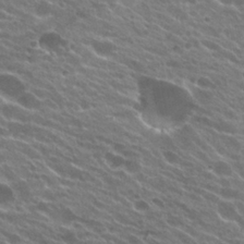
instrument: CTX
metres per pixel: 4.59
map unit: Hto
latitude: 24.4790
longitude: -37.6505
